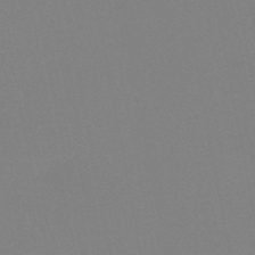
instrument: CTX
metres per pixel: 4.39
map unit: HNb
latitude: -46.5762
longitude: -43.2915
